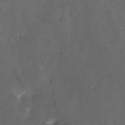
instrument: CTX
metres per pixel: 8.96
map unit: Ave
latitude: 12.0444
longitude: -105.5938
